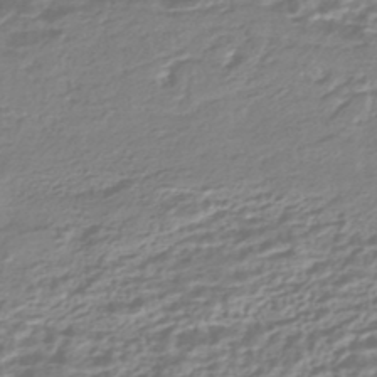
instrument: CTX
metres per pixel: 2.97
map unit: HNhu
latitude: -44.2928
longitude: 99.7855
